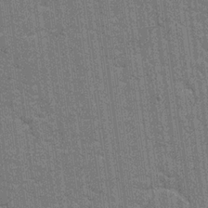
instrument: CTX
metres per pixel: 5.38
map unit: Hto
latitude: 20.2712
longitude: -48.4223
